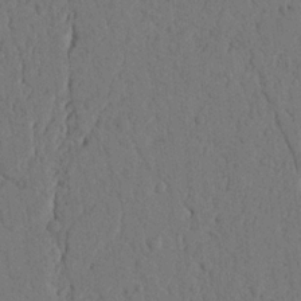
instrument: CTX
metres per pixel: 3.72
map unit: Nhu
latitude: 20.4034
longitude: -75.8772
